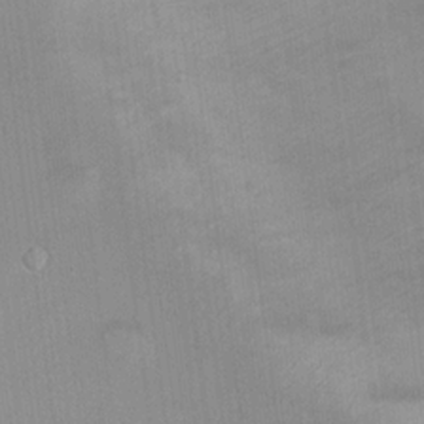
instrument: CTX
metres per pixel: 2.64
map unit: Hto
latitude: 15.4049
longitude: -40.3467
